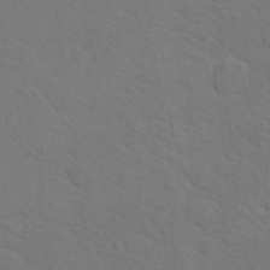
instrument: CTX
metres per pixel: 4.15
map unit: Nhu
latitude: 18.3845
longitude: -33.7450
